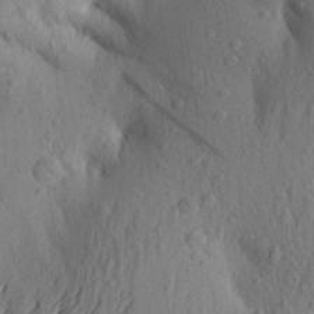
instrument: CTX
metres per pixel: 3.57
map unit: Aa
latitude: 25.5749
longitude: -149.9150
